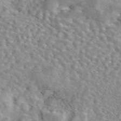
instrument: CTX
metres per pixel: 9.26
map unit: eAb
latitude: 44.8002
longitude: 111.8989
